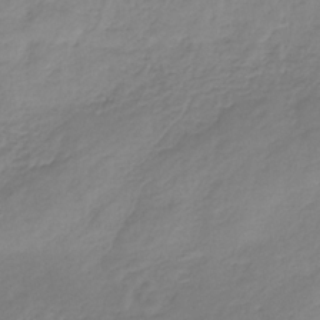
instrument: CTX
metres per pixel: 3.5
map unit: HNb
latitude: -31.3132
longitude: 62.6518
